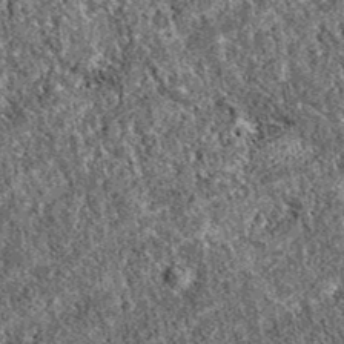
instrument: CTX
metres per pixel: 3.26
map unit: eAb
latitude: 38.2900
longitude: 111.8422
